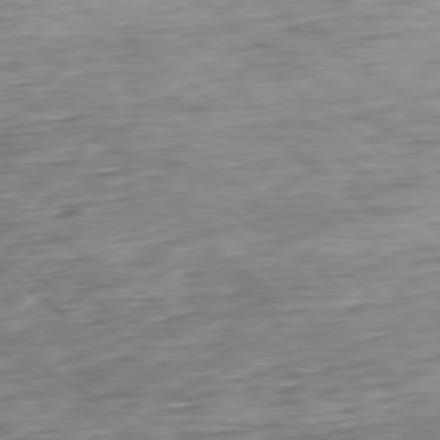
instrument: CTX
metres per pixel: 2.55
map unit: Hpe
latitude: -79.1998
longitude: 11.9367
